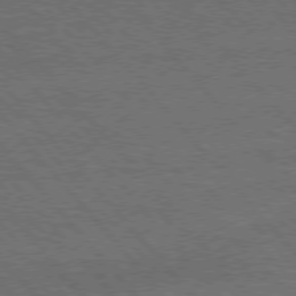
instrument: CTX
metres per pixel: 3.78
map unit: Hpe
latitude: 75.8772
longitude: -157.6882
